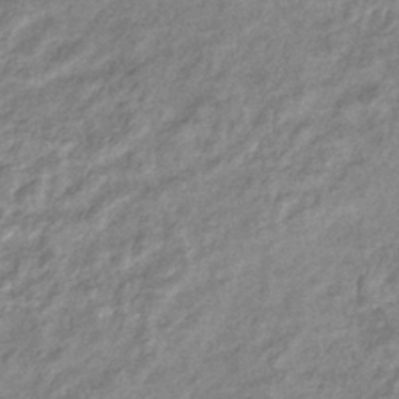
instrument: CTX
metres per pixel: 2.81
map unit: eHb
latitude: -39.4644
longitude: 81.5399
